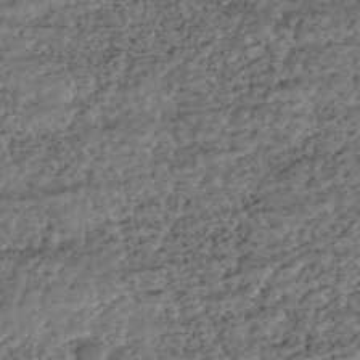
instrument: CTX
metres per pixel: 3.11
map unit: HNhu
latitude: -43.7855
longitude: 107.6911
